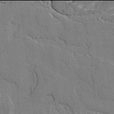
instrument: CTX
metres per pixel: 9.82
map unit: lAvf
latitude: -2.0094
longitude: -108.7057
